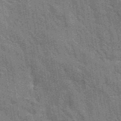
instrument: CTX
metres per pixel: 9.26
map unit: eAb
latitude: 40.8757
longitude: 107.2187
